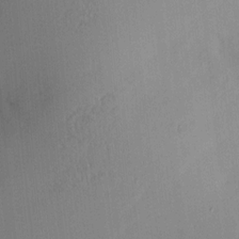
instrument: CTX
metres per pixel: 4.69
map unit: HNhu
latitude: 7.9717
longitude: 16.2929
